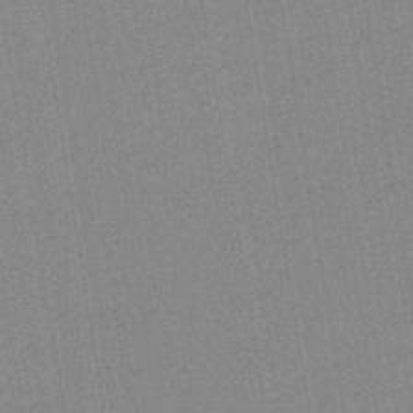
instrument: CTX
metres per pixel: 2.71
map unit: lHb
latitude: -40.0661
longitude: 67.5399
